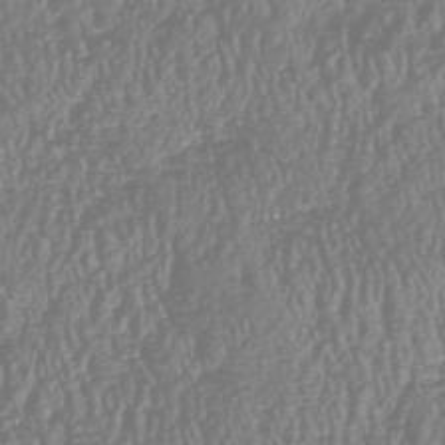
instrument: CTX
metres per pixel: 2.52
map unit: HNhu
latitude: -47.3509
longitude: 29.1620
